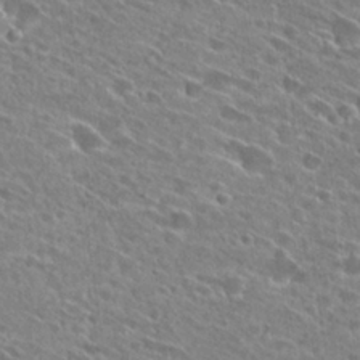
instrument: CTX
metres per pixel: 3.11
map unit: Hto
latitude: 27.1592
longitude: -44.9136
